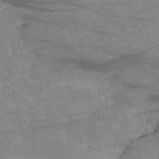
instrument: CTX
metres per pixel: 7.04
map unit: HNb
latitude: -52.7652
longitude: -44.1200
